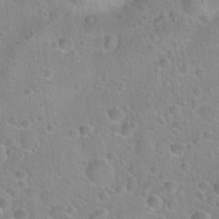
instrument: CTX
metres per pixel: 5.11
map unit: Hto
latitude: 22.6679
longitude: -50.8758
